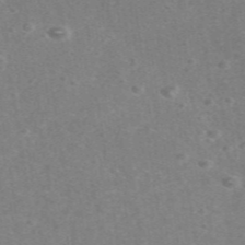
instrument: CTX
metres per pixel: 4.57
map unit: eAb
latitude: 47.9906
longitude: 115.2187
